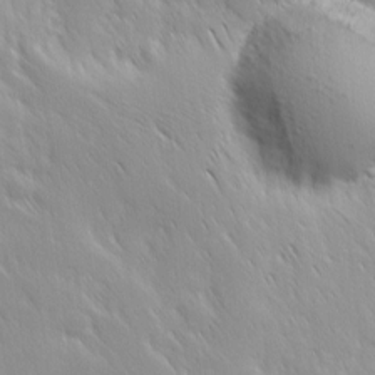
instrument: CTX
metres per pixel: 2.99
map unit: Ave
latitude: 9.4993
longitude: -104.0255
